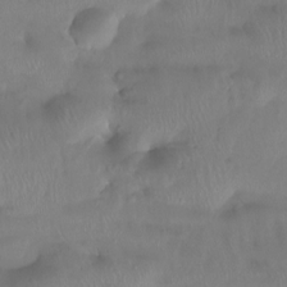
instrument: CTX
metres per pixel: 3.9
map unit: Htu
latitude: -15.0298
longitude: -46.5735
